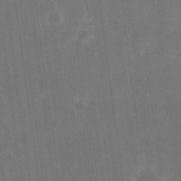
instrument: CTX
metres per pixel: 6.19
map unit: eHh
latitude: 20.4034
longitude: -70.0822
